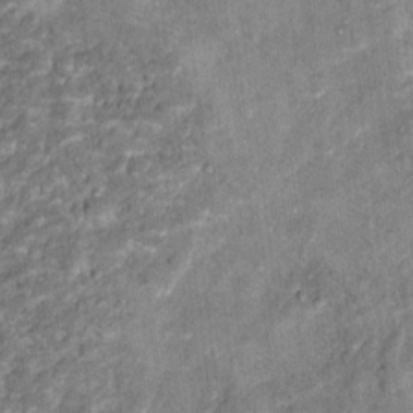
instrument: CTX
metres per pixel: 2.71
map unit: Hto
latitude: 15.4238
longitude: -38.2900
